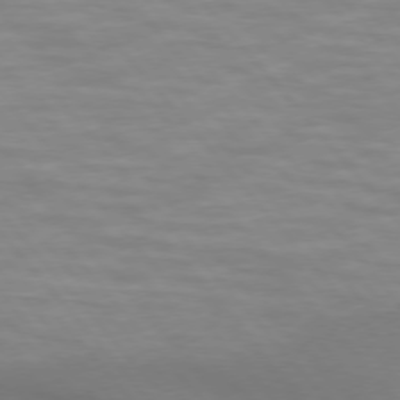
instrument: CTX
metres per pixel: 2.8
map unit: lApd
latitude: 74.4979
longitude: -60.7624
